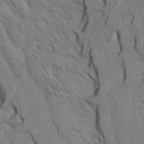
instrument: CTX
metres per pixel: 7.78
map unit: Htu
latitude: -6.4629
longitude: -69.3859
